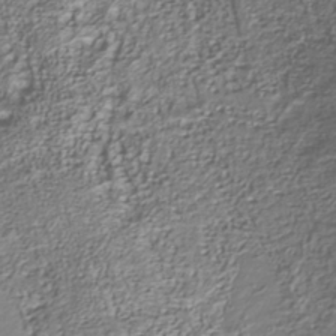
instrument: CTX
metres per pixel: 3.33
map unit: Nhu
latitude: -40.3873
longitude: -85.6883
